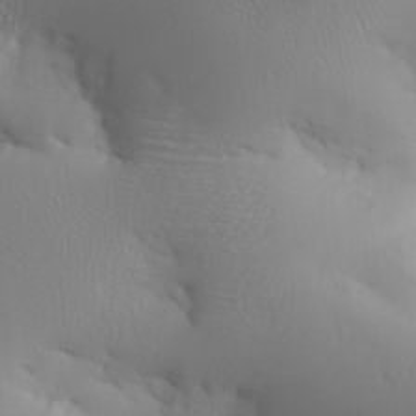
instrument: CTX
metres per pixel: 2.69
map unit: Aa
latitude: 32.5357
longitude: -141.8583
